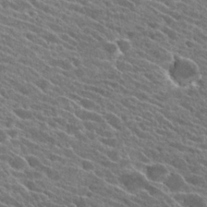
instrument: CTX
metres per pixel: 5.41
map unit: Hto
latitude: 25.4615
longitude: -41.0647
